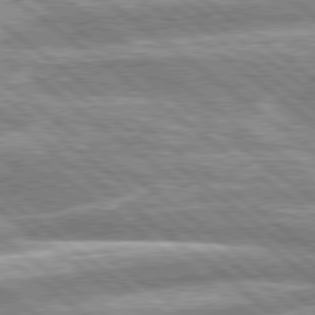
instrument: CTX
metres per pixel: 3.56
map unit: lApd
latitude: 79.1781
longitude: -158.2523
